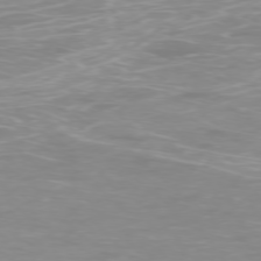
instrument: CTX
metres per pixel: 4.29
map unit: Ap
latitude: -77.1998
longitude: -80.5168
